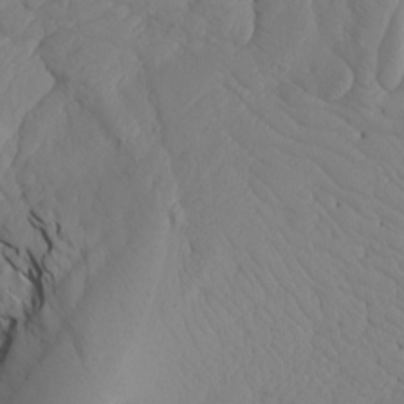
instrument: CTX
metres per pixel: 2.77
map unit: Aa
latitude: 17.2159
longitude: -143.7639
